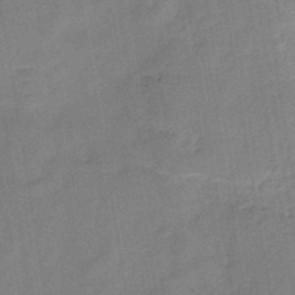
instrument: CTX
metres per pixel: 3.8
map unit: HNb
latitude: -44.4818
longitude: -38.1956
